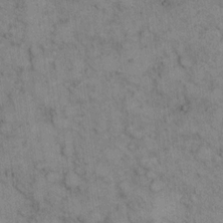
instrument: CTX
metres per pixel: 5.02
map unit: eHh
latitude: 14.6869
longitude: -63.0837
